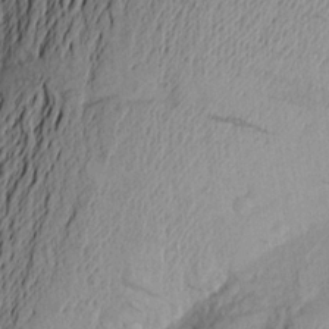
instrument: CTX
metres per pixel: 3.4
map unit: Aa
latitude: 22.7246
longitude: -149.8772
